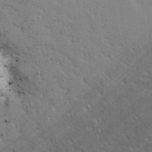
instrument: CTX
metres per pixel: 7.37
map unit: lAvf
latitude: -0.9353
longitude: -105.9150
